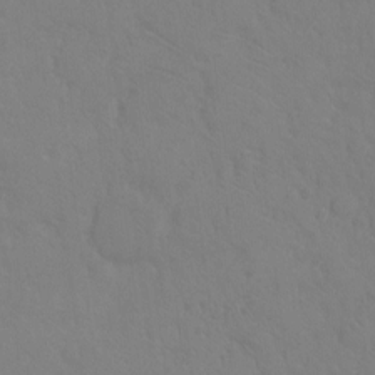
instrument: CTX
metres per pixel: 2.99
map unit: Ht
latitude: -9.2943
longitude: -38.4034
